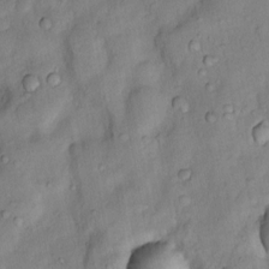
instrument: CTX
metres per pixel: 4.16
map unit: Nhu
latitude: 6.5735
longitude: -24.5734
